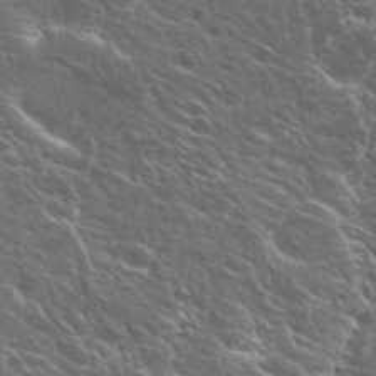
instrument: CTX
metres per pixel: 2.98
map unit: Hto
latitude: 25.9906
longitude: -44.9891
